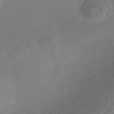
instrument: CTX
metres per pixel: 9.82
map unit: Nhe
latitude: -38.3684
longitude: -119.8961
